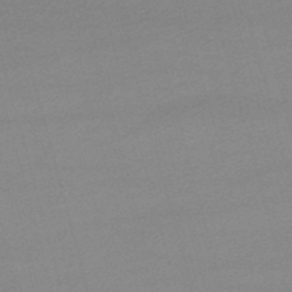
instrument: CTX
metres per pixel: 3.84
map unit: lHb
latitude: -47.5588
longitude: 63.6722
